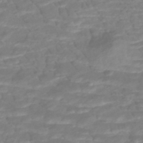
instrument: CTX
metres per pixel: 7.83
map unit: HNhu
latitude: -47.1431
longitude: 103.0675
